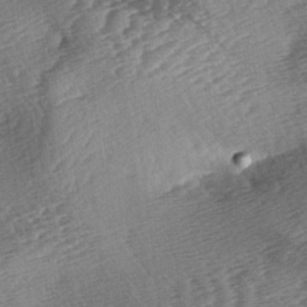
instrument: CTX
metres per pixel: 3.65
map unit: lAa
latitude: -3.4832
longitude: -126.7057
